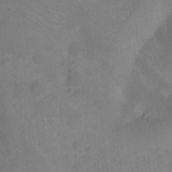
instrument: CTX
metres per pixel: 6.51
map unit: Ht
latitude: -10.2173
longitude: -39.4426
